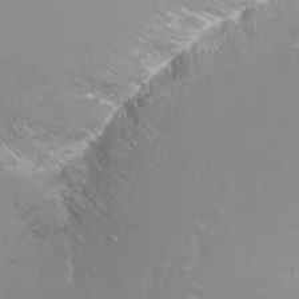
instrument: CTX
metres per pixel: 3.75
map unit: Nhu
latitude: -11.4077
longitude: -65.1970
